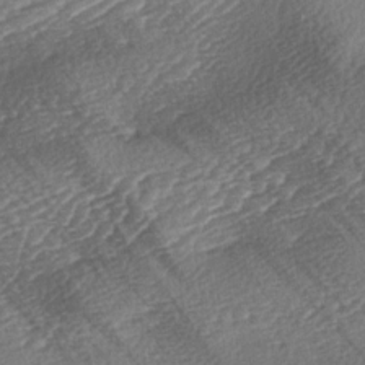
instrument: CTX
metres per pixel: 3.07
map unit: lAa
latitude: -3.0297
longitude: -127.8583
